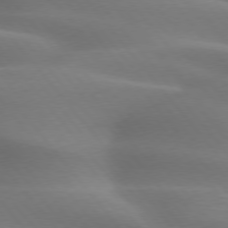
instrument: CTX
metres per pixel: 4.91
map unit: lApd
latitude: 75.5182
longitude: -60.6301
